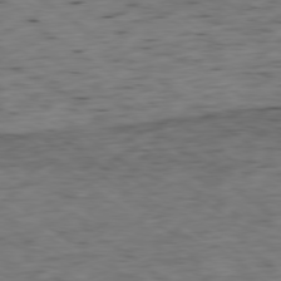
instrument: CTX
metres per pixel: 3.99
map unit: Ap
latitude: -78.8597
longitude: -79.7450
